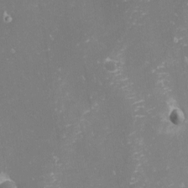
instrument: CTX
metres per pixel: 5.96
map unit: Nhu
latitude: -1.4266
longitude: -81.1970
